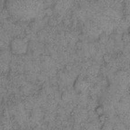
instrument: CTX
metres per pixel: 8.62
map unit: eHh
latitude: 11.4804
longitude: -62.9514
